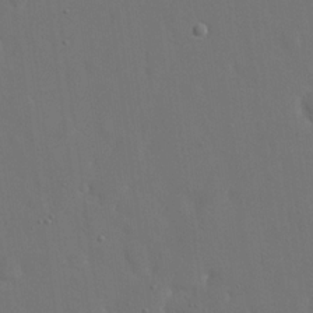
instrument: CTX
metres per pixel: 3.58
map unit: eHh
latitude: 18.9136
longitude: -67.2159
